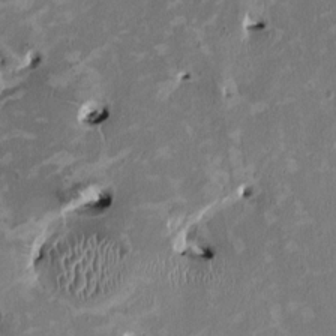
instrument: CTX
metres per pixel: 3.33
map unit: HNhu
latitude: 2.2144
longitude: -4.5546
